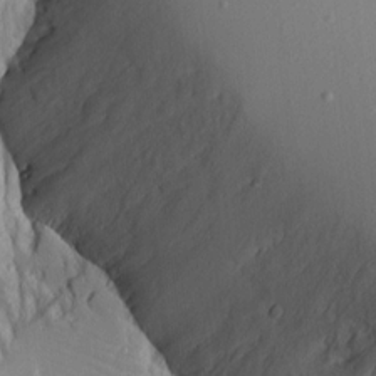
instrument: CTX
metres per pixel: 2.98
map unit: lAvf
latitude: 16.3656
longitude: -126.1200
